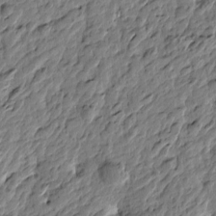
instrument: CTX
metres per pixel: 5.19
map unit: Htu
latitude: -3.8233
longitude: 179.6533
